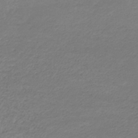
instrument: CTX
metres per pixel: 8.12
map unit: eHb
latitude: -33.3510
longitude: 70.1039
